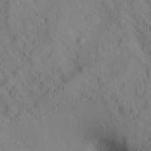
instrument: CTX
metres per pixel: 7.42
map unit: Aa
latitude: 26.9325
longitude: -142.6680
